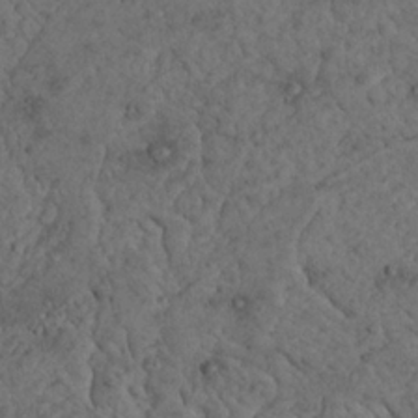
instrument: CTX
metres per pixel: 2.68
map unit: Nhu
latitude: 22.5357
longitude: -67.4804
